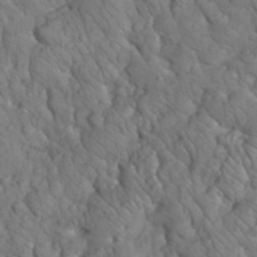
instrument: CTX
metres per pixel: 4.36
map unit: eHh
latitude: 33.6316
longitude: -66.7813
